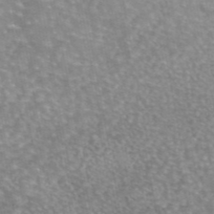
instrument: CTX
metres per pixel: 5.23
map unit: eAb
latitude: 45.1592
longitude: 105.7477
